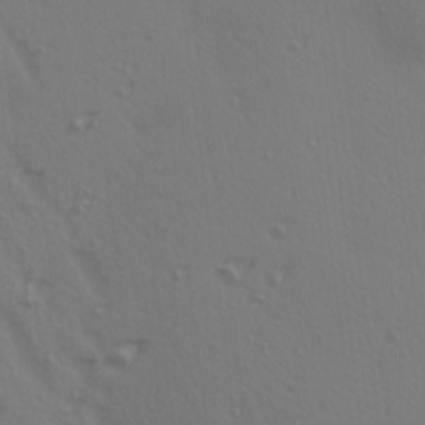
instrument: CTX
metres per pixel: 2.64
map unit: Ave
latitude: 14.7625
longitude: -105.7261
